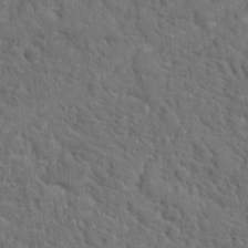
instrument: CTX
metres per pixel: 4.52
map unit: Hto
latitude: 19.1214
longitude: -34.9324
